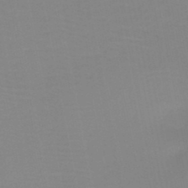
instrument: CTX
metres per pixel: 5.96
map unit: HNb
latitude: -45.7856
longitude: -44.2522
